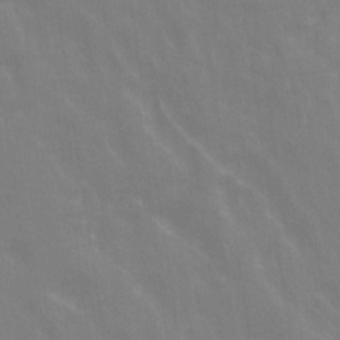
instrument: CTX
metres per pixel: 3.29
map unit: Ave
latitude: 20.9892
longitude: -134.3845
